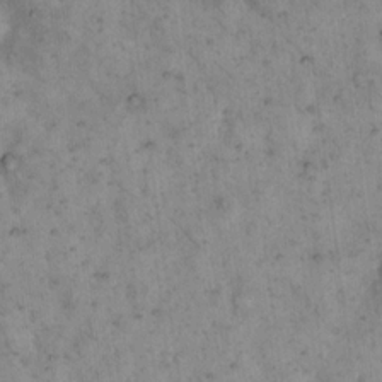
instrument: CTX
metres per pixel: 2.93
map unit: eHh
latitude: 15.6694
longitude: -64.7057
